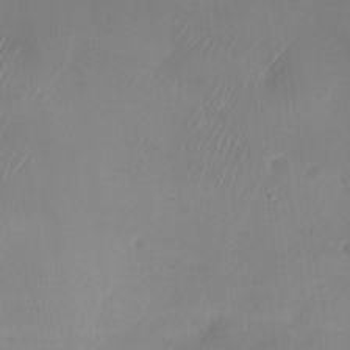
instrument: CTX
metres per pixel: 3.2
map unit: Nhu
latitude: -28.1228
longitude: -63.3860
